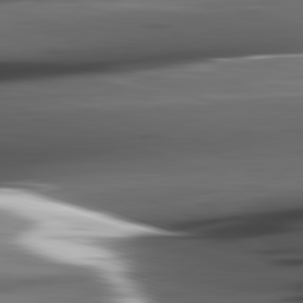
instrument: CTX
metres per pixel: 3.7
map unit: lApd
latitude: 82.3845
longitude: -144.4979
